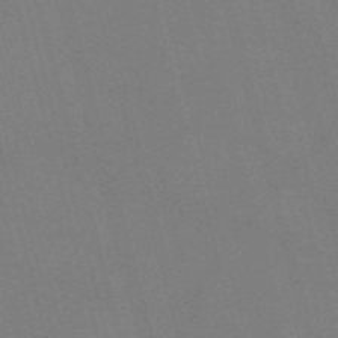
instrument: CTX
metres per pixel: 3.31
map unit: Nve
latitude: -58.2361
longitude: 61.7856
